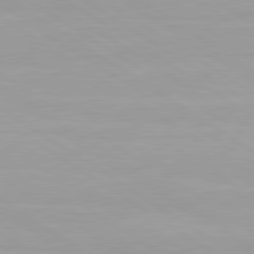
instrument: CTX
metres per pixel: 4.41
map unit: lApd
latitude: 80.5357
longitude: 161.1809
